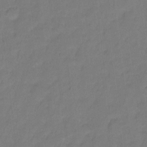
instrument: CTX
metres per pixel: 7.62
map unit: Hto
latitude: -2.0283
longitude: -34.3467
